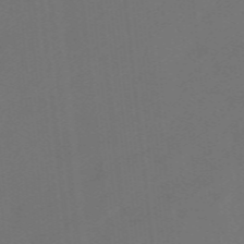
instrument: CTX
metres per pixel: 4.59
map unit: eHb
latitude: -49.3888
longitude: 83.9367
